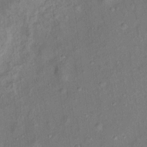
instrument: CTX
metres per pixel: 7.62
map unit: Ht
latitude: 14.5357
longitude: -40.2900
